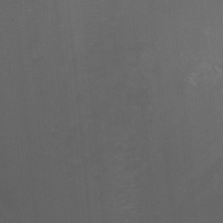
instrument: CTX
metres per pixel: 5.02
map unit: Nhu
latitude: -7.8233
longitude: -76.3656
